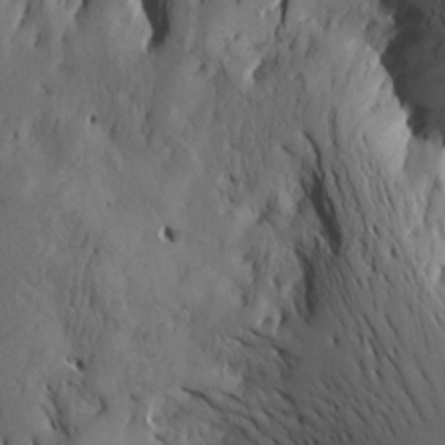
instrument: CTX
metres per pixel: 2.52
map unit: Htu
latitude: -2.4817
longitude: -177.1592
